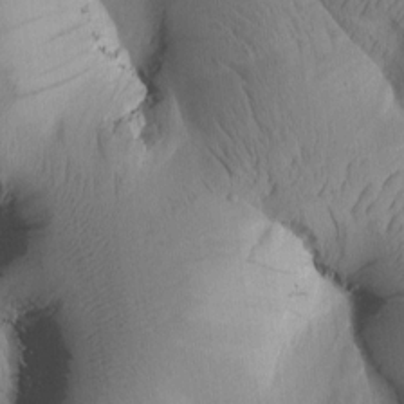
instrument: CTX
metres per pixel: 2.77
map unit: Htu
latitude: 1.4237
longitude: 176.1795
